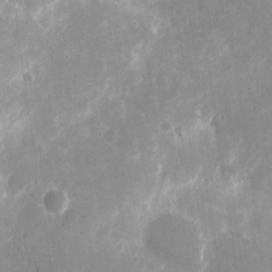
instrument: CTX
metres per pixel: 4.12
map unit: eHh
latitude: 9.3671
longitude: -70.8569
